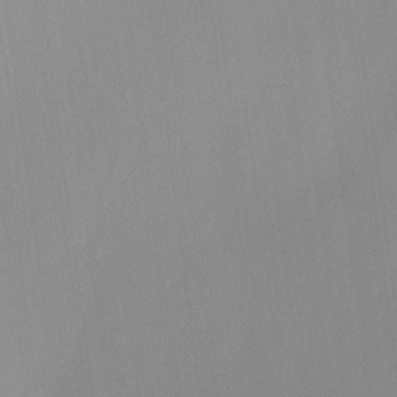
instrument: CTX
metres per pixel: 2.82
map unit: Nhu
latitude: -8.5007
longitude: -78.8191
